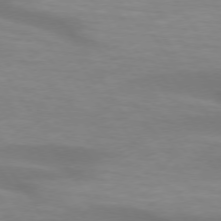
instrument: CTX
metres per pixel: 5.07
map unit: lApd
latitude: 73.8773
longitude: -53.8772
